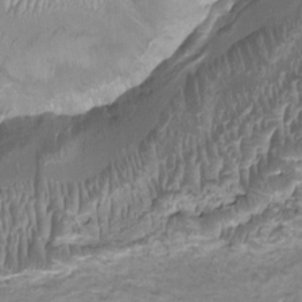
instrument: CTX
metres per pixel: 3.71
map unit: HNhu
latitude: 2.2144
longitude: -0.8569
